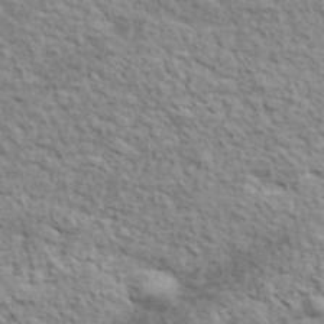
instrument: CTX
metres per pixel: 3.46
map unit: lHvf
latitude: 38.1200
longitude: -88.9514
